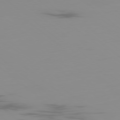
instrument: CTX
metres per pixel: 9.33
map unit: Ap
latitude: -80.0094
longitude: -53.6316
